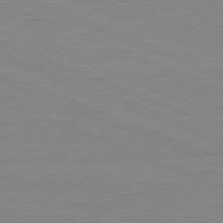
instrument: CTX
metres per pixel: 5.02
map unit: lApd
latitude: 81.7639
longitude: -169.8961
